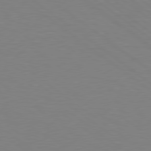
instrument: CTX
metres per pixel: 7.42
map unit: Hpe
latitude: 78.7435
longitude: -149.1781
